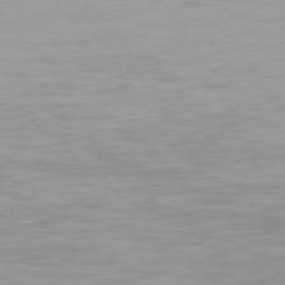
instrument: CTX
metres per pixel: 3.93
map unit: Hpe
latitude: 77.7449
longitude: -132.5168
